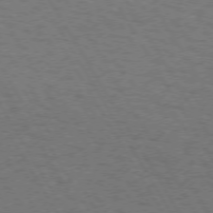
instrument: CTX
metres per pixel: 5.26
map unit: Hpe
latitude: 72.4979
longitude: -129.2537
